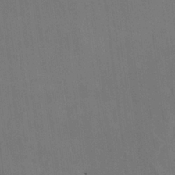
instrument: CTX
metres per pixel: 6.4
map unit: HNhu
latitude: 4.8569
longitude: 12.3306
